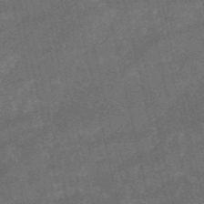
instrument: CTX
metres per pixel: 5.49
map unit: HNb
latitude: -52.5573
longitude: -40.5923
